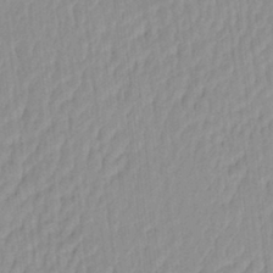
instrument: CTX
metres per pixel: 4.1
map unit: eHh
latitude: -4.2550
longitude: 15.0676
